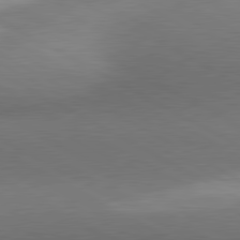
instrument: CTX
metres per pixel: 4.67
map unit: lApd
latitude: 81.0458
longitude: 135.9556
